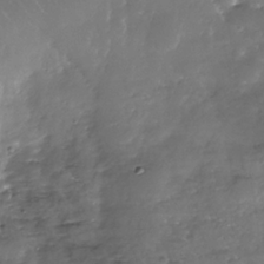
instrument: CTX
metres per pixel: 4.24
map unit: Nhe
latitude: -35.8611
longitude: -92.4790
